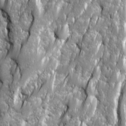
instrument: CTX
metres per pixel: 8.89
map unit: Ave
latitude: 16.1011
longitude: -134.6112
